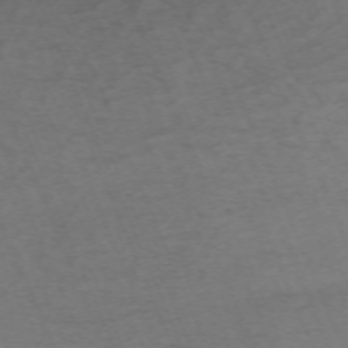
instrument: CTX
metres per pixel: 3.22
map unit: Nhu
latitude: -68.3873
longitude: 38.3495
